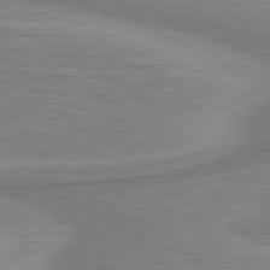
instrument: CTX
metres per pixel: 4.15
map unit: lApd
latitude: 80.9325
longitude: 172.8030
